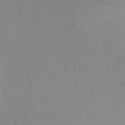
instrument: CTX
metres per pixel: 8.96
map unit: HNb
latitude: -31.7288
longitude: 62.3495
